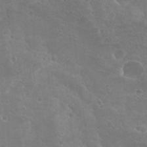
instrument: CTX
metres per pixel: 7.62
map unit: Hto
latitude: 27.1025
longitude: -40.1955
